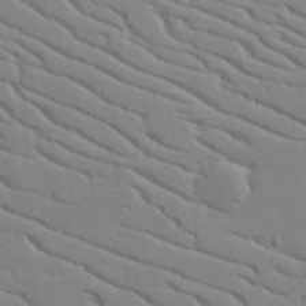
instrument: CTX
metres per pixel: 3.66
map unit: lAvf
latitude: 16.2712
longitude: -125.5371
